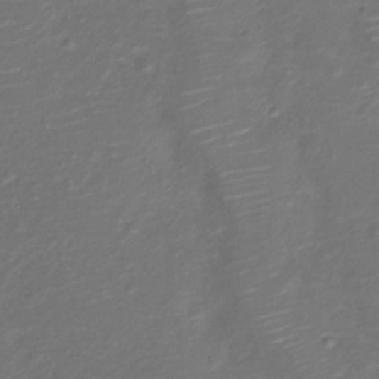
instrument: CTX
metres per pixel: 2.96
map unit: Nve
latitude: -20.4440
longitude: 104.6707
